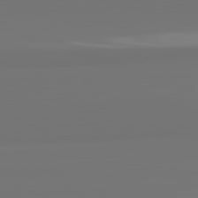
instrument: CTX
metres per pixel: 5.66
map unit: lApd
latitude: 82.2144
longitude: 159.9178
